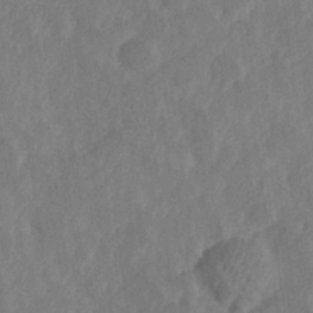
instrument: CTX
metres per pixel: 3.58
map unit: Hve
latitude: 25.4048
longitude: 144.9920
